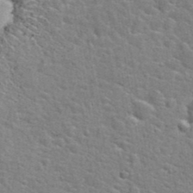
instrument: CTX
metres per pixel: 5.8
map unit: Hto
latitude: 24.1955
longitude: -48.3845
